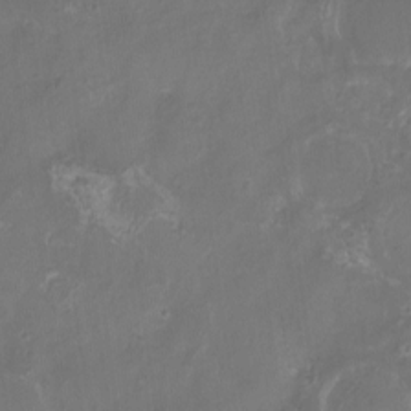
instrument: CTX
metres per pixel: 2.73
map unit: eHh
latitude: -6.6329
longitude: -77.6505
